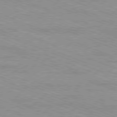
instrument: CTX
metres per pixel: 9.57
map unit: Ap
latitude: -81.5399
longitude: -74.4223
